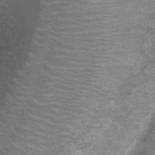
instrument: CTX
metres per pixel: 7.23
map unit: Ht
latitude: -5.4076
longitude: -18.9702
